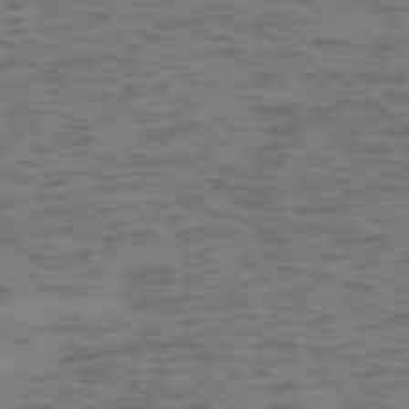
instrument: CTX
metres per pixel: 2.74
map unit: Hpe
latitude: -73.9745
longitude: 6.7652
